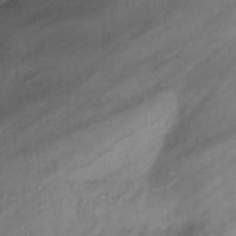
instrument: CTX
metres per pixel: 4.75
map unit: eHb
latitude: -44.0472
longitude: 85.4832
